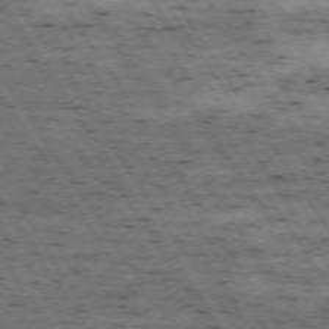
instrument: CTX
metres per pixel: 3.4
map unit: Hpe
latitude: -74.1228
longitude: 3.1242
